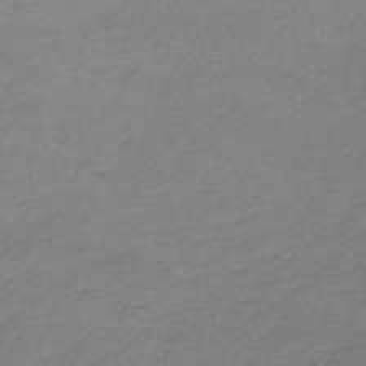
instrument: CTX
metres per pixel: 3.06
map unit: lHb
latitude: -41.8422
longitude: 72.9919
